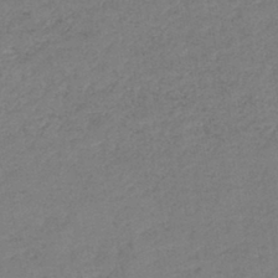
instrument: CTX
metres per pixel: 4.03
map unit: eHb
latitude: -42.0283
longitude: 79.6533
